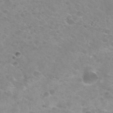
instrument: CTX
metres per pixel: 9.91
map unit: Nhu
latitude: 30.7625
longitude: -48.6113
